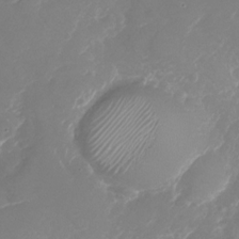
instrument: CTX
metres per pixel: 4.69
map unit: Nhu
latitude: -29.7100
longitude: -70.9325
